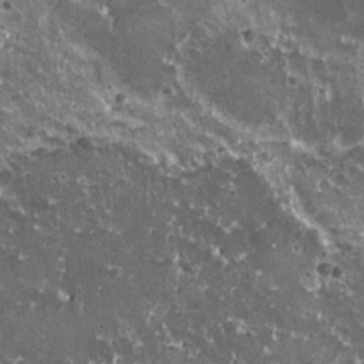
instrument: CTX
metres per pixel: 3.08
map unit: HNhu
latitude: 3.2537
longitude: 5.9367
